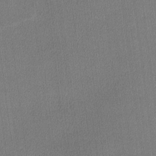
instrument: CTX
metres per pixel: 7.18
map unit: lHvf
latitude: -11.5588
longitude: -99.2725
